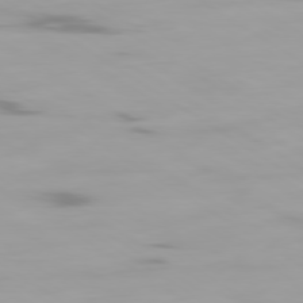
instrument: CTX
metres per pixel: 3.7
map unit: Ap
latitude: -79.6721
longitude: -102.5546
